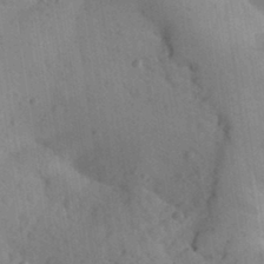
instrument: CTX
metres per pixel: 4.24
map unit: Aa
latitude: 31.7450
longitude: -146.6113
